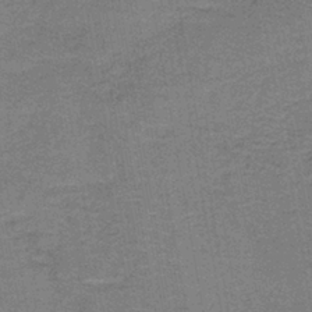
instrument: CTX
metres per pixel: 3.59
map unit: HNb
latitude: -37.3698
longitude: 52.2928
